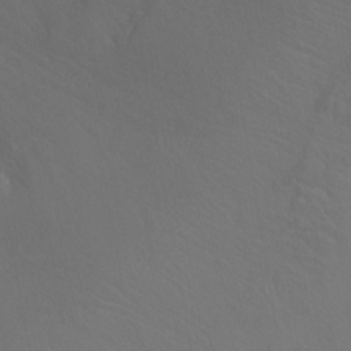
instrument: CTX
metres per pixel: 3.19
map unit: Ht
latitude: -10.2551
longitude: -38.1389
